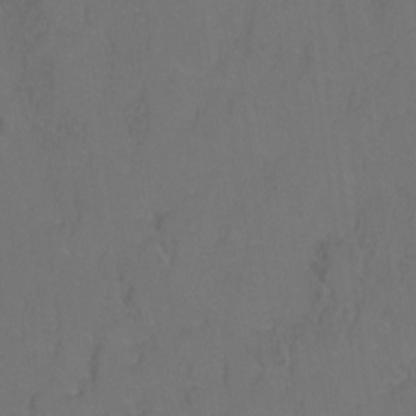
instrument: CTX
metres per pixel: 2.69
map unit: Hto
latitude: 3.6316
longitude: -32.6868
